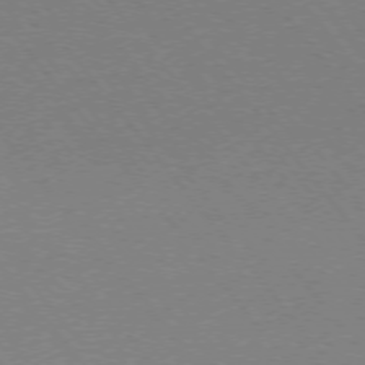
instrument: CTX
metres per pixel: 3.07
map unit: Ap
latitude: -76.0472
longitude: -95.6127
